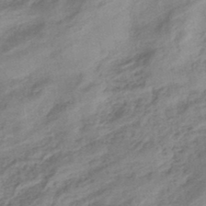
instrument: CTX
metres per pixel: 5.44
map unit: eHb
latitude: -44.1795
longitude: 85.1620
